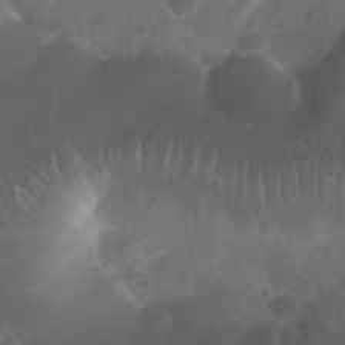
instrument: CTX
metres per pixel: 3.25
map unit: Nhu
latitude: 27.8017
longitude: -62.9892
